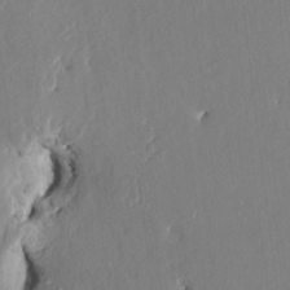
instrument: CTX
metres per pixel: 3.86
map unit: HNhu
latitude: 4.3089
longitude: -4.6301
